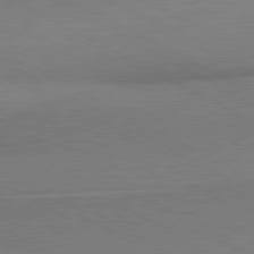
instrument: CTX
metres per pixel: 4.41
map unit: lApd
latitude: 80.6679
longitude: 165.7100
